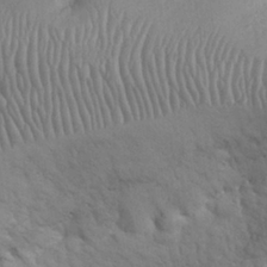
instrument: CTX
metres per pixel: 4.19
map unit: eHh
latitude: 31.3482
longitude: -67.4237
